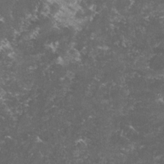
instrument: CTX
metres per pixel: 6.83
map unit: lHvf
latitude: -14.6897
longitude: -99.5938
